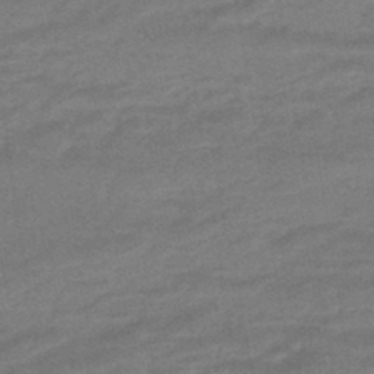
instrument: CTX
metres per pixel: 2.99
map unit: HNhu
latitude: -45.6911
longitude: 90.8975
